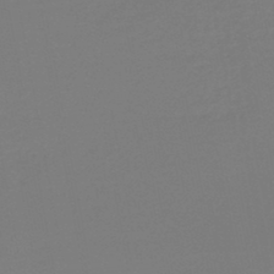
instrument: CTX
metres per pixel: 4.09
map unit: HNb
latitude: -46.1039
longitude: -44.3845
